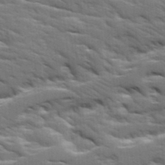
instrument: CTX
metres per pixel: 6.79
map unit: Ave
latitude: 17.5749
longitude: -129.8772
